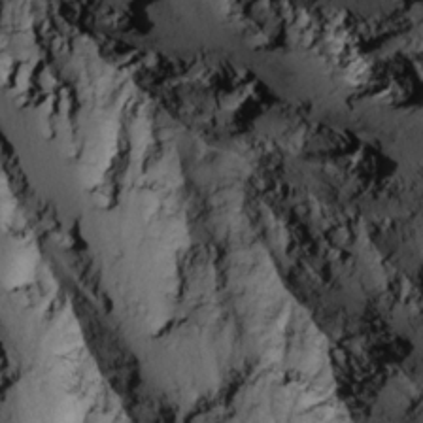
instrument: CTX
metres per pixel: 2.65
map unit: Nhu
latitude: -3.9178
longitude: -88.1011
